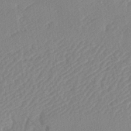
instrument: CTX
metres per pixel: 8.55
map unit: lAa
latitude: -2.3873
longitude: -127.6316
